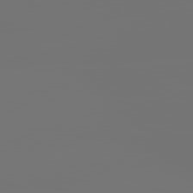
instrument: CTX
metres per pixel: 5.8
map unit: lApd
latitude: 81.7072
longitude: -154.0633
